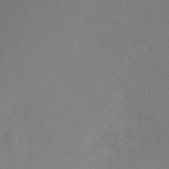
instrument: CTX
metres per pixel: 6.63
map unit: Ht
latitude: -8.1606
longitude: -30.9136
